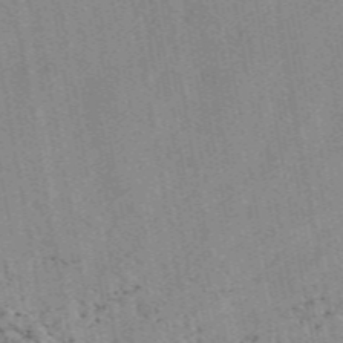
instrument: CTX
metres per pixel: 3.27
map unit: eAb
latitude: 48.5924
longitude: 104.4251
